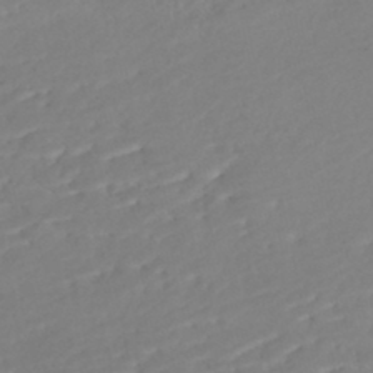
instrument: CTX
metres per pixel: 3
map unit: Nhe
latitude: -47.5399
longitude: -172.2900
